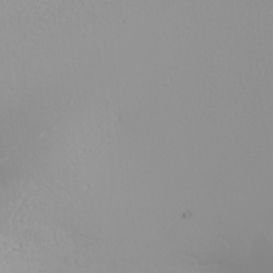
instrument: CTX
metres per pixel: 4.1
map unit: Nhu
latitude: -5.9178
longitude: -90.4601
